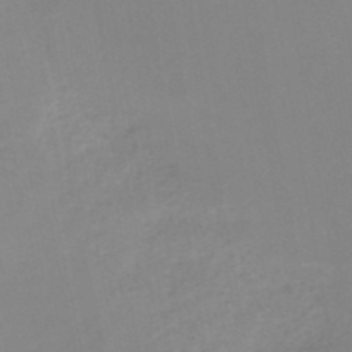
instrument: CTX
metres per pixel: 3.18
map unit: HNb
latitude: -50.9731
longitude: -50.5923
